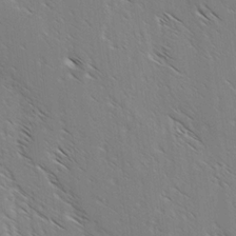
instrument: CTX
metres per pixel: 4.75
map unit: lAvf
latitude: -3.2753
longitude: -113.2159
